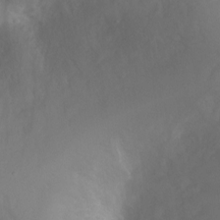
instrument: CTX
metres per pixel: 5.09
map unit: Ht
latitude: -0.8786
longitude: -35.1592
